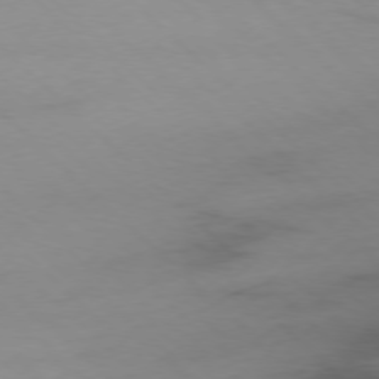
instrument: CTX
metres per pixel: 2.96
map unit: Ap
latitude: -77.5588
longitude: -90.7624
